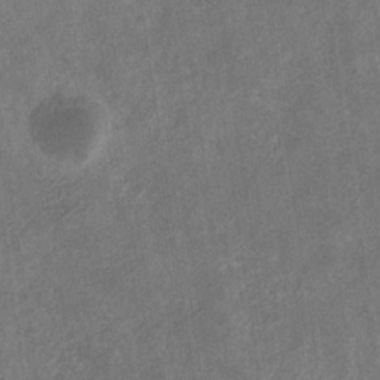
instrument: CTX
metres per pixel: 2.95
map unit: eHb
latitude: -30.0472
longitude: 69.1998
